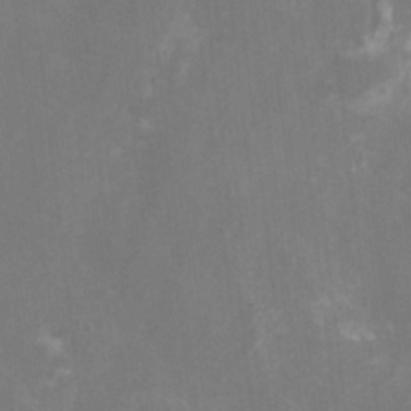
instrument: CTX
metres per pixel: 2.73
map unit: eHh
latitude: -6.8408
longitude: -77.6694
